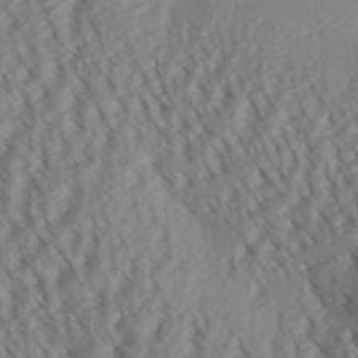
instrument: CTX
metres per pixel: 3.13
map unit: Aa
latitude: 30.6680
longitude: -138.7624
